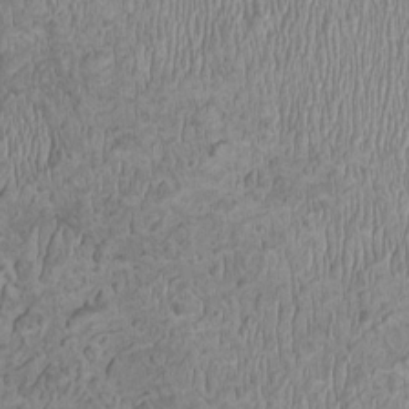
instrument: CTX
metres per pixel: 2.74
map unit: HNhu
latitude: -1.1809
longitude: 1.7667
